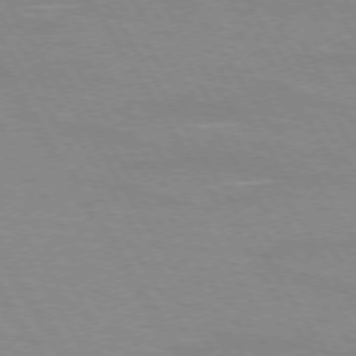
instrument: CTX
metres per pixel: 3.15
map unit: lApd
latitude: 73.1781
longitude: -56.0633
